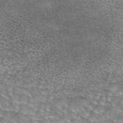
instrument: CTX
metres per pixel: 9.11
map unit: eAb
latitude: 44.3278
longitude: 104.2550
